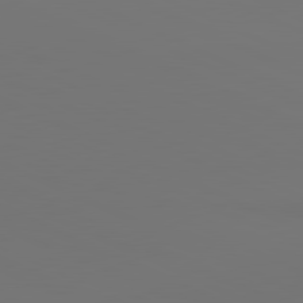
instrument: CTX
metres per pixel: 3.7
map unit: lApd
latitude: 81.3482
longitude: 147.8611
